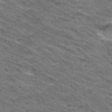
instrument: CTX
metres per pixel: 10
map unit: Hto
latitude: 32.1389
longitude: -46.8569
